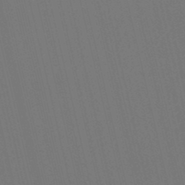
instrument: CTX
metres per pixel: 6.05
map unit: lHb
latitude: -47.3320
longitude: 60.9920
